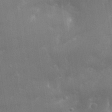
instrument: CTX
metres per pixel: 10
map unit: eHh
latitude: 35.5560
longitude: -58.7435
